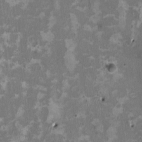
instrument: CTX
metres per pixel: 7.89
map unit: HNhu
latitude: 2.5357
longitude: -3.9339
